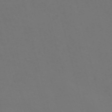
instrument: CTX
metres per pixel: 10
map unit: Nve
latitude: -57.9367
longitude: 51.9178
